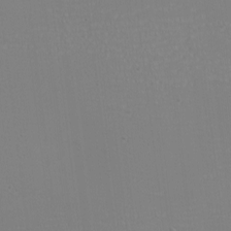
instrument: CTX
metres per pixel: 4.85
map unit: eHh
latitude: -6.2172
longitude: -83.1214
